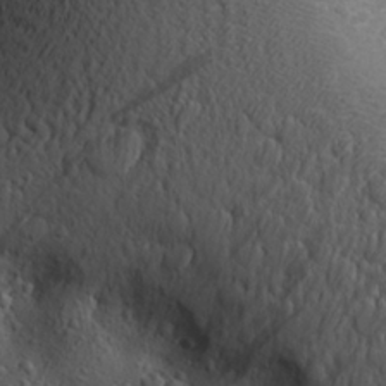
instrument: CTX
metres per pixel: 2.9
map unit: Aa
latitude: 27.1025
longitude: -142.4601
